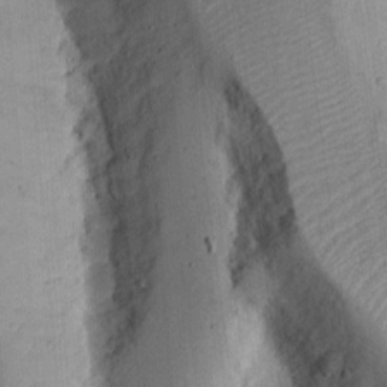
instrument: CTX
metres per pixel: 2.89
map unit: Ht
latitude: 11.8583
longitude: -74.0633
